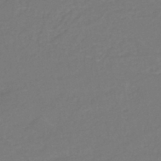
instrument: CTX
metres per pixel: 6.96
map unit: eHh
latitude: -44.2173
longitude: -29.5182
